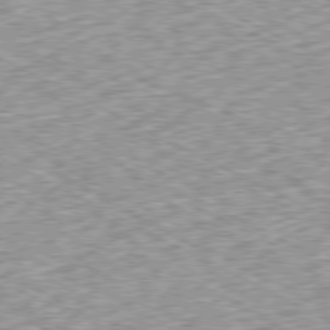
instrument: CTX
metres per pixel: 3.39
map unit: Ap
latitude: -79.6910
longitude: -67.3481
